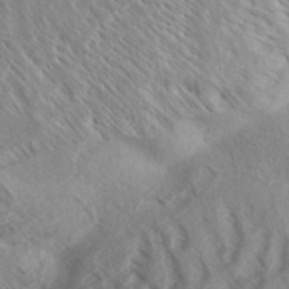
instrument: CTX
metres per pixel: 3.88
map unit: Aa
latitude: 33.0647
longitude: -138.5168
